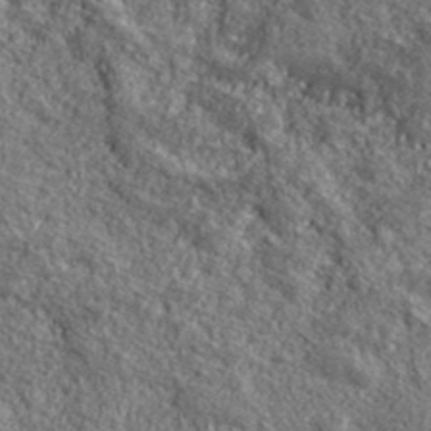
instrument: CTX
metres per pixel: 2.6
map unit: lHvf
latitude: 40.6868
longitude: -89.8584
